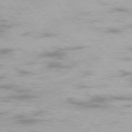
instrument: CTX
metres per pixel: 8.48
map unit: Ap
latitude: -75.9178
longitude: -76.2522
